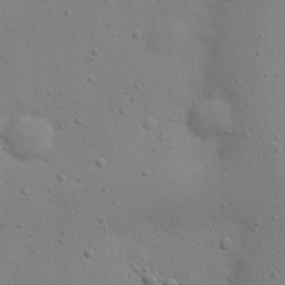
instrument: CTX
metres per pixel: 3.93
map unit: eHh
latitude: 24.5356
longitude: -69.7072
